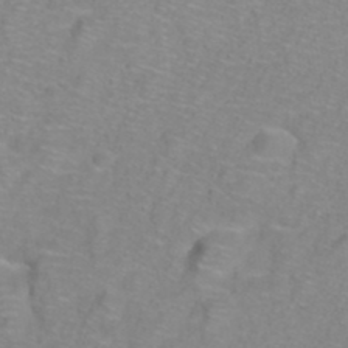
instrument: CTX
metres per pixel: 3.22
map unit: ANa
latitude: 39.6883
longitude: 23.5021
